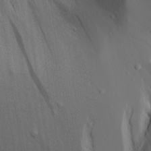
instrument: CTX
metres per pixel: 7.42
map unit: Aa
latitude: 17.0836
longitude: -124.9702
